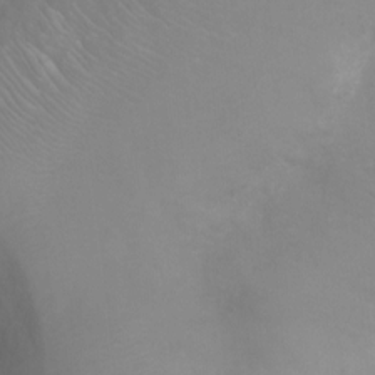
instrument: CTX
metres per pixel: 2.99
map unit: Ht
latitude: -1.9367
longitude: -33.5749
